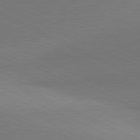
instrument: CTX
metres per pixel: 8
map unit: lApd
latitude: 81.3482
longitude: 144.8219
